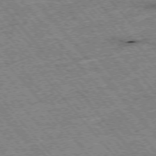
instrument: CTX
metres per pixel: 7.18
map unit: Hpe
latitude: -75.9178
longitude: -21.1403
